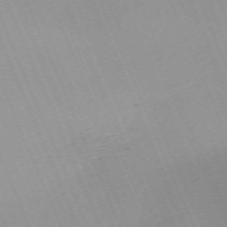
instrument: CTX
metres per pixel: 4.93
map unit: Nhu
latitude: -67.2754
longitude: 38.8030
